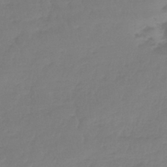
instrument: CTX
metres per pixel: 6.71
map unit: lHb
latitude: -45.0298
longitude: 70.1228
